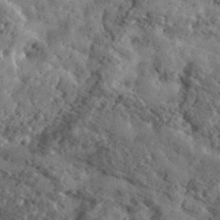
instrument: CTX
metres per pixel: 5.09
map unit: eHh
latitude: 36.6302
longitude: -79.9150
